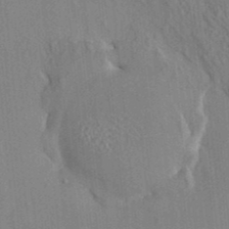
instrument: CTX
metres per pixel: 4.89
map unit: HNhu
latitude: 4.7813
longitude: 10.5196
